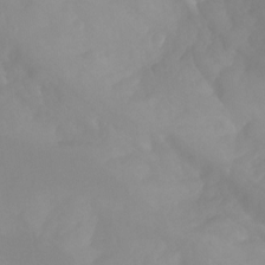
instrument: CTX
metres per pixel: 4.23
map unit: Aa
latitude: -13.5966
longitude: -59.0270
